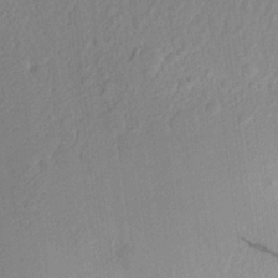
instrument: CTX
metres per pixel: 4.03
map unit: Aa
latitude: 21.3860
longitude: -143.3104
